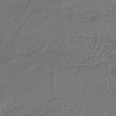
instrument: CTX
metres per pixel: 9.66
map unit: HNb
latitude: -35.8800
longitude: 57.5777
